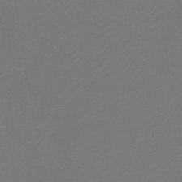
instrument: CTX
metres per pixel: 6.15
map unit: lHb
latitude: -46.0850
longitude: 59.9178
